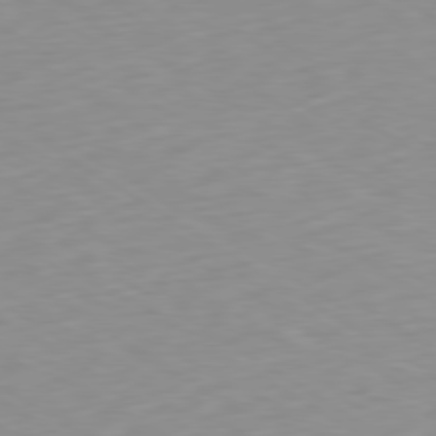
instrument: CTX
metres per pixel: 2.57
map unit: Ap
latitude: -79.8989
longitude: -72.0633
